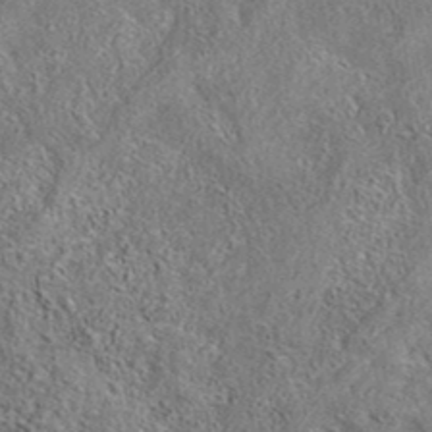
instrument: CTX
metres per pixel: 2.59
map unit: eAb
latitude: 37.2159
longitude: 112.5952
